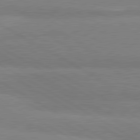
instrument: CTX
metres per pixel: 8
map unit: lApd
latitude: 80.9514
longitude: -178.6302
